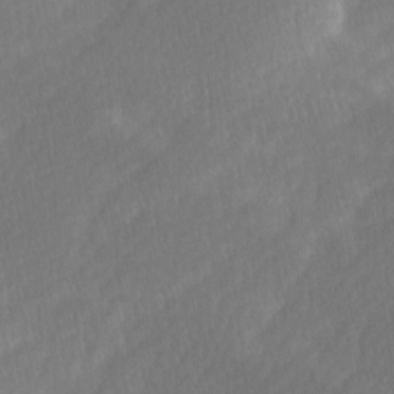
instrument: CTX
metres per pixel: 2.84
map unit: Ave
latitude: -0.6519
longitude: -114.0633
